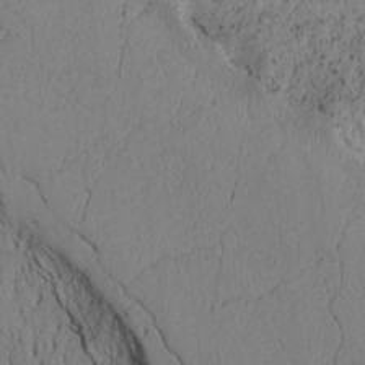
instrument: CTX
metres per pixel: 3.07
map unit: Htu
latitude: -3.1998
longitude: 167.8800
